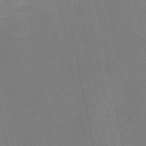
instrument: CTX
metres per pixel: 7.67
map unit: HNb
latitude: -51.0864
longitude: -42.7246
